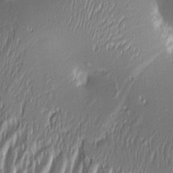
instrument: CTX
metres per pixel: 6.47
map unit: Aa
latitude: 8.5357
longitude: -131.9906
